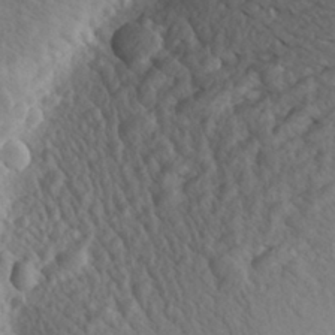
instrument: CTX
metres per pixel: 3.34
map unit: Aa
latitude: 27.7072
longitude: -143.5938
